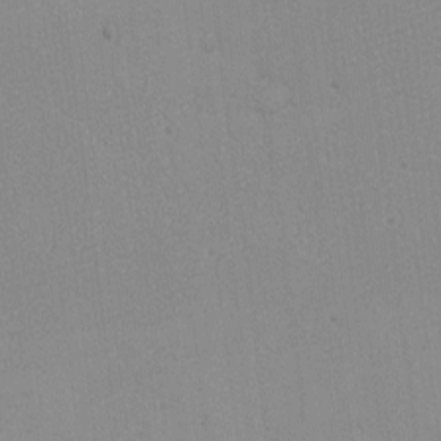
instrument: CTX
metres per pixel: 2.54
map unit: eHh
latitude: -6.8219
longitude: -80.4223
